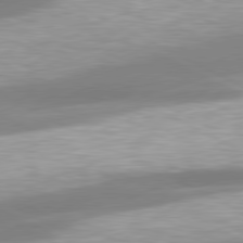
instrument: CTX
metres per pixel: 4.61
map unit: lApd
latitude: 79.7261
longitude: -120.1389
